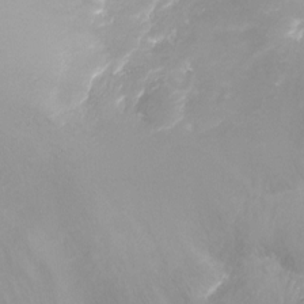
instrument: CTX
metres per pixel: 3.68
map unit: Ht
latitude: -16.4818
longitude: -43.8206
